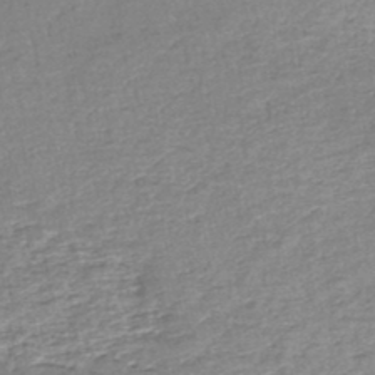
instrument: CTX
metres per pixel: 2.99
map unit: lHb
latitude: -44.7463
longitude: 58.6140
